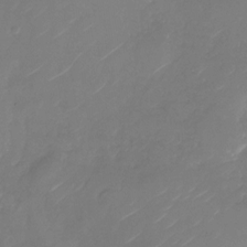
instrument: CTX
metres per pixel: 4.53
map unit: Nhu
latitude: -28.4629
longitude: -72.4223
